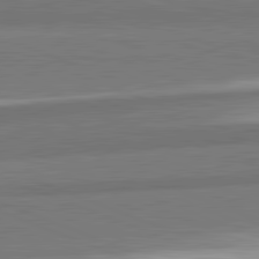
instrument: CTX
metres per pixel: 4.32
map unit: lApd
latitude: 82.3656
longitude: 160.5763
